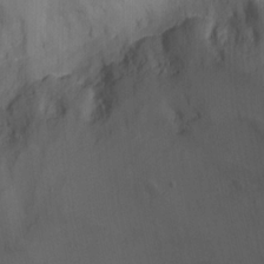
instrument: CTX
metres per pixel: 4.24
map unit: Nhu
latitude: -9.3887
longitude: -77.4048
